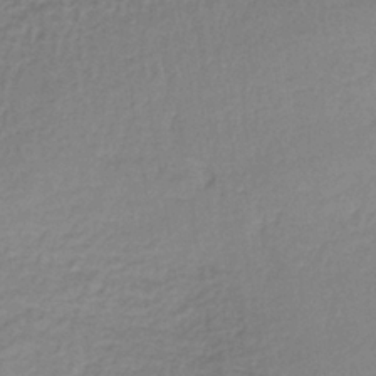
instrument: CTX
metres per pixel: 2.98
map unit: lHb
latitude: -36.3306
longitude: 61.0486
